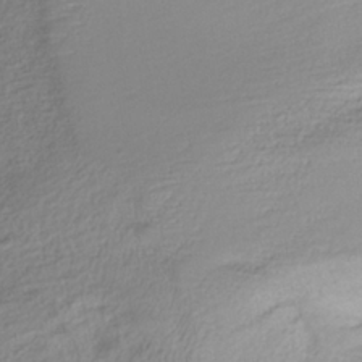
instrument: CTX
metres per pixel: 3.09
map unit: ANa
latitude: -37.2753
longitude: 94.7085
